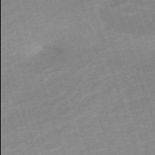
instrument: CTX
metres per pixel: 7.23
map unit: eHh
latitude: -64.3307
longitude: 50.0094
